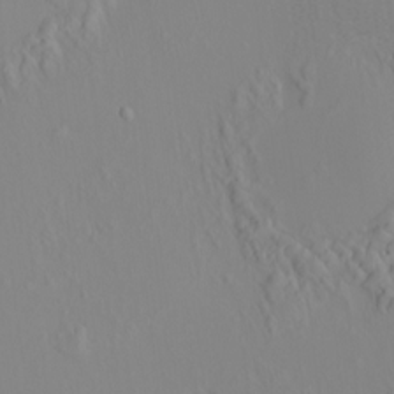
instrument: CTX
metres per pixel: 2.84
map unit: HNhu
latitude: 7.3860
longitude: 14.0661
